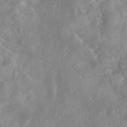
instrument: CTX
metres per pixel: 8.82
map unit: eAb
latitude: 46.0255
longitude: 127.7855
